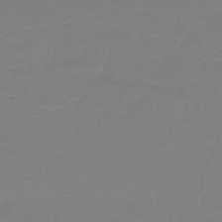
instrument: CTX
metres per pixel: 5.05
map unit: eHb
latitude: -45.9556
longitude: 88.3306
